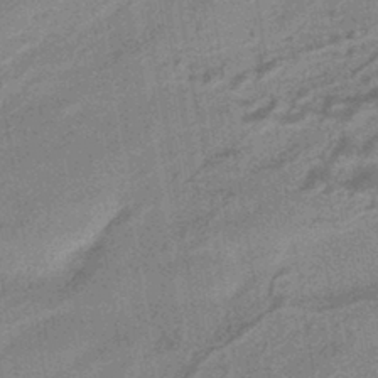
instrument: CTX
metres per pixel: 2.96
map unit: HNhu
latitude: -42.9352
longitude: 90.8030
